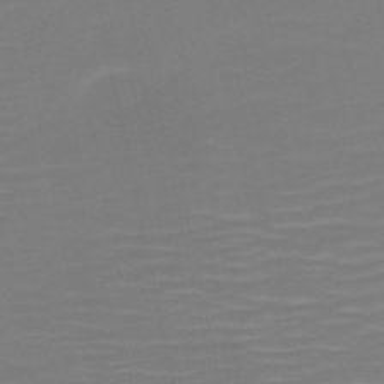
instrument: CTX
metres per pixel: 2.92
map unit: HNb
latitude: -50.9164
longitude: -46.5546
